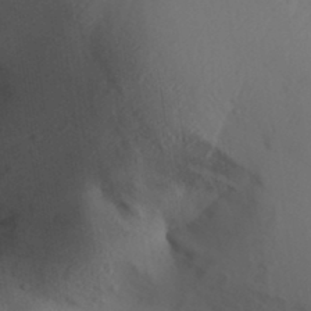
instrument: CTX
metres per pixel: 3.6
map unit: Aa
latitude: 32.0255
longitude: -144.3656
